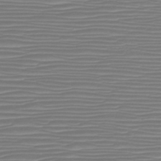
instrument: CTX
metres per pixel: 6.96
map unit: HNb
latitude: -46.6707
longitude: -41.9528
